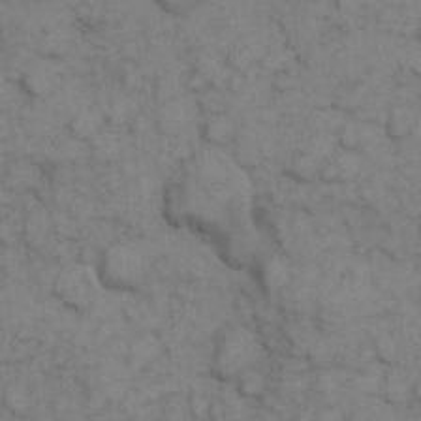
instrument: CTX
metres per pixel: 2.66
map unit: eHh
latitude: 7.5371
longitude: -65.0269
